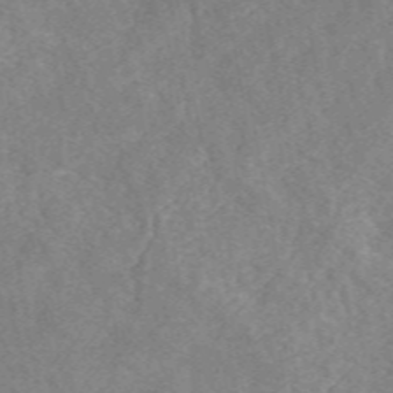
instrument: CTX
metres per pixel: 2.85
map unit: eAb
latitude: 49.3293
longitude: 119.1620
